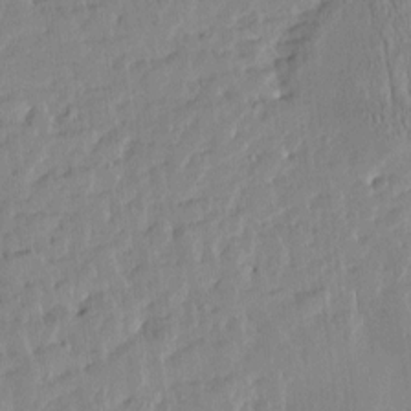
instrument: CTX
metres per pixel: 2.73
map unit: Htu
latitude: -4.9541
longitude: 173.7855
